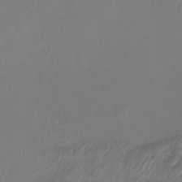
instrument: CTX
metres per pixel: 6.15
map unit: Htu
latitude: -13.6533
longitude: -47.2915
